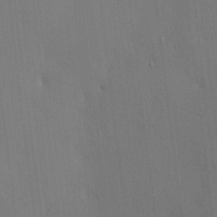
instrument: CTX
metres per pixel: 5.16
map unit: HNhu
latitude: 6.2711
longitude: 15.2376
